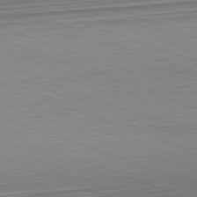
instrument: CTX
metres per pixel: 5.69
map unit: Hpe
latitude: -82.6518
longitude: 14.9164
